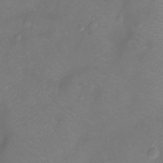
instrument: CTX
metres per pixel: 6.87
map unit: Ht
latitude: -7.9178
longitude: -18.9702
